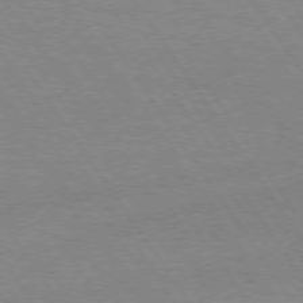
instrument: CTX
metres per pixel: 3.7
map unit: Hpe
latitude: 74.4034
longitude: -136.4034
